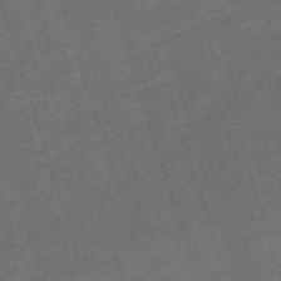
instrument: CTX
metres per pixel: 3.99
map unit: eHh
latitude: -63.8233
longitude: 49.7856
